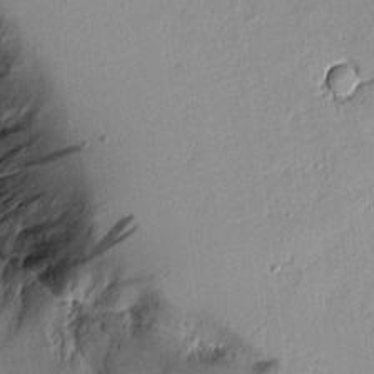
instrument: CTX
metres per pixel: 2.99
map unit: Aa
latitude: 10.8002
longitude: -128.7057
